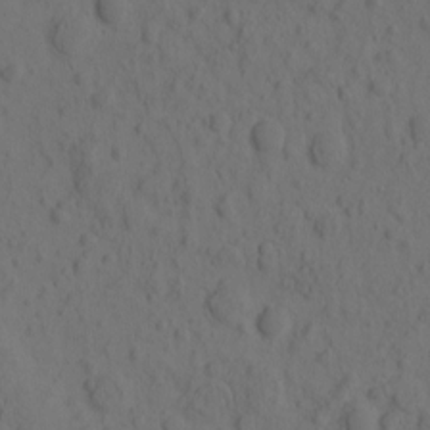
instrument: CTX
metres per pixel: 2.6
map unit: eHh
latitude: -0.8597
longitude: 16.1417
